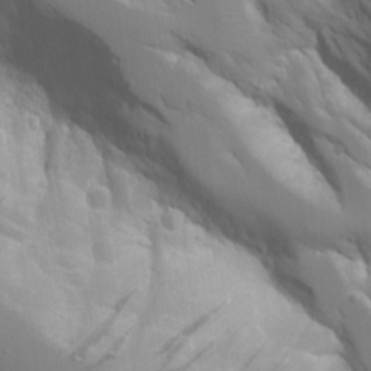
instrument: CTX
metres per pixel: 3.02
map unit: Aa
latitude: 20.8947
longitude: -124.2900
